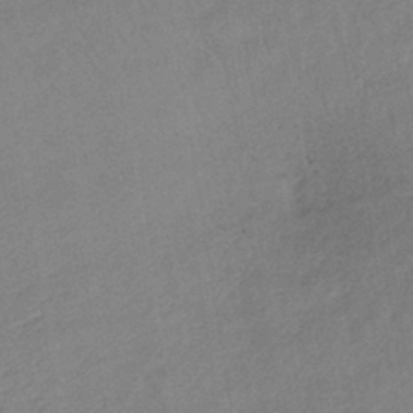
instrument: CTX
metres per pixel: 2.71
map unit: lHb
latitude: -37.3131
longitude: 72.4062
